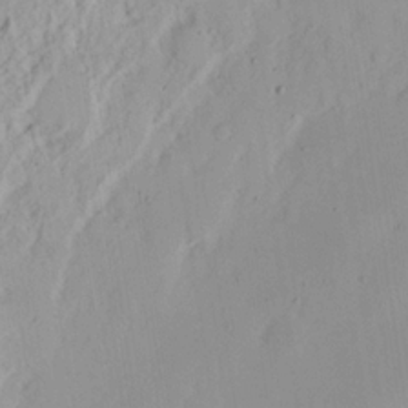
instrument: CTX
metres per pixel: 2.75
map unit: Nhu
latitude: 17.3293
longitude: -73.9528
